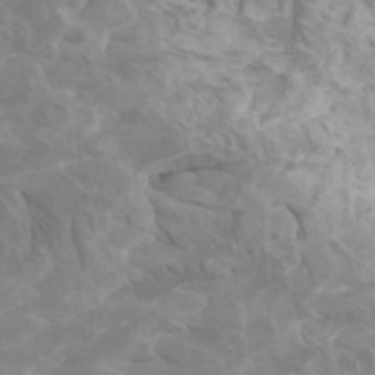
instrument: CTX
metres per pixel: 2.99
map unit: Htu
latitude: -5.3509
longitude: -76.6301
